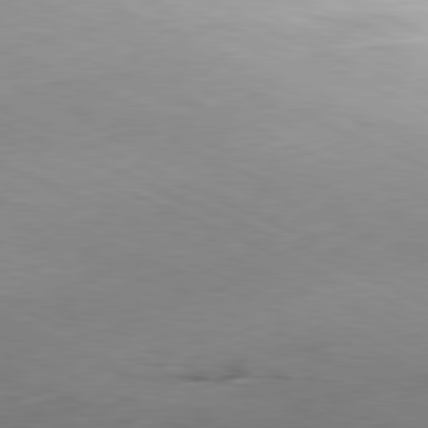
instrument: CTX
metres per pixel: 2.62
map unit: Ap
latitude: -81.6533
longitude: -81.6694
